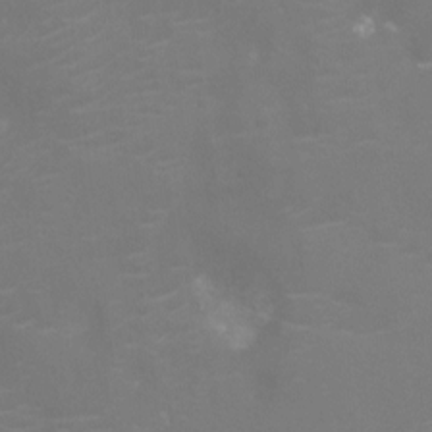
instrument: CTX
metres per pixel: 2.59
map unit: Nhu
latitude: -10.4251
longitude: -20.5924
